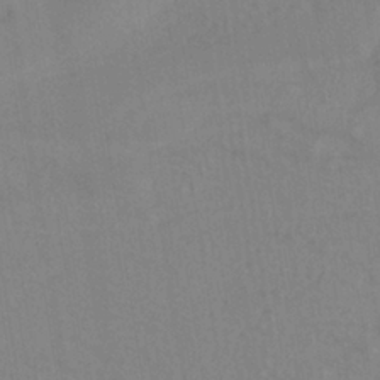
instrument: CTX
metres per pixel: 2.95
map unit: ANa
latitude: -38.7841
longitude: 95.6155
